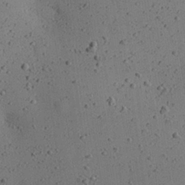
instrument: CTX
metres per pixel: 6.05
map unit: eHh
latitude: 25.1592
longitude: -71.9339
